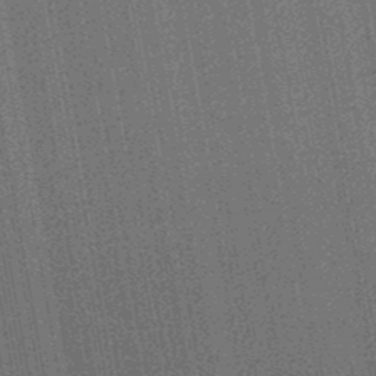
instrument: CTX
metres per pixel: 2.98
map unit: HNb
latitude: -47.4454
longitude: -46.7813
